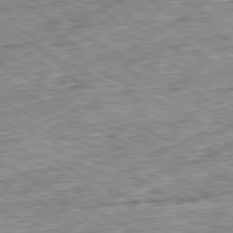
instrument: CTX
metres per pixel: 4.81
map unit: Ap
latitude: -80.7463
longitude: -87.7827
